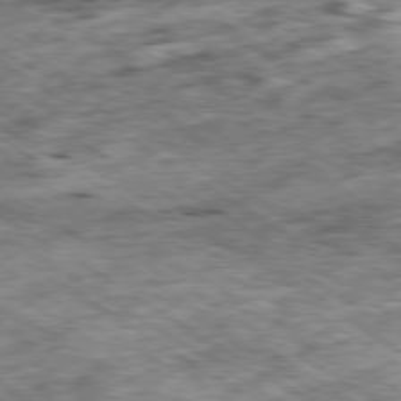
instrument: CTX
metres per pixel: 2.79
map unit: Ap
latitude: -80.3495
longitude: -91.0836
